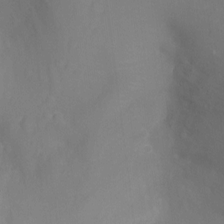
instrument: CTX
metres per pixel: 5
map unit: Ht
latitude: -8.7463
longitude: -24.5356
